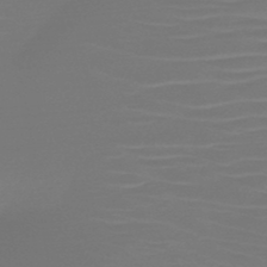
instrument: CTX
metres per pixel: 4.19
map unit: HNb
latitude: -46.4629
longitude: -44.0822
